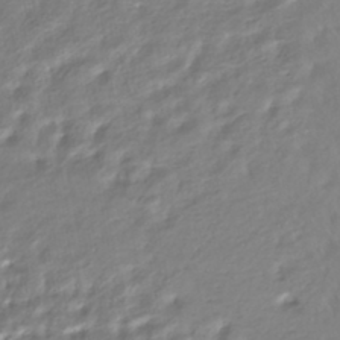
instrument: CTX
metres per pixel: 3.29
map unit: HNhu
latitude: -45.0109
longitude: 103.6533
